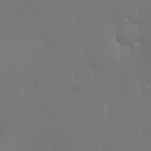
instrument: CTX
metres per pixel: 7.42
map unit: Hto
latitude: 18.5356
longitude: -56.3845
